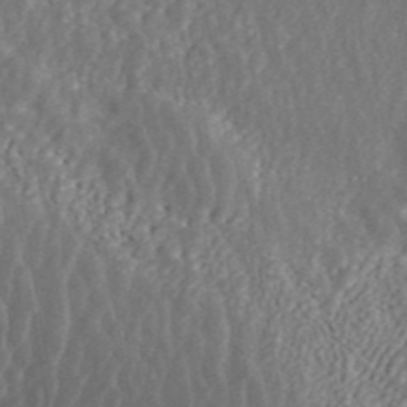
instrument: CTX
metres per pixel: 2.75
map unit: ANa
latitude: 44.7435
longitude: 23.7478
